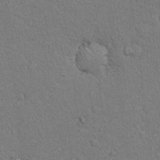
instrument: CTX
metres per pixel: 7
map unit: eHh
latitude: 19.1025
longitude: -61.2537
